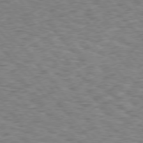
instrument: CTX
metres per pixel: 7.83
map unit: Hpe
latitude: 75.8772
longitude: -135.6505
